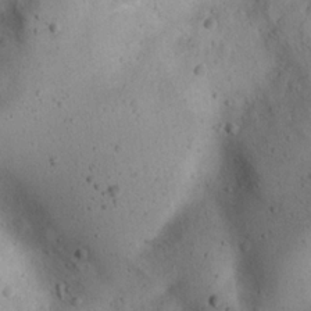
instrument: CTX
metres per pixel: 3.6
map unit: eHh
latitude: 22.7624
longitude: -70.3656
